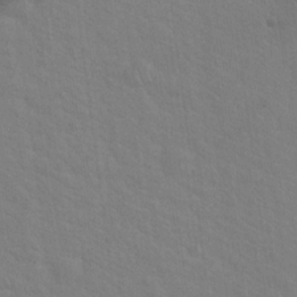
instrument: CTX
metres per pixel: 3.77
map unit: Hto
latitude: 19.9528
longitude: -54.1200
